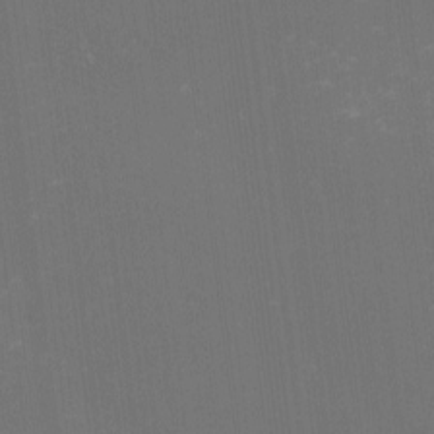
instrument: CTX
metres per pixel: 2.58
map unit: eHh
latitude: -1.6533
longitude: -79.8961
